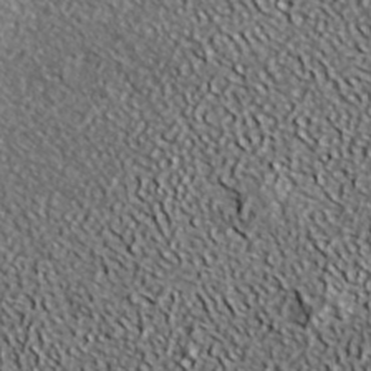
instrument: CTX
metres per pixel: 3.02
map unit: ANa
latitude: 38.8758
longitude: -91.6505
